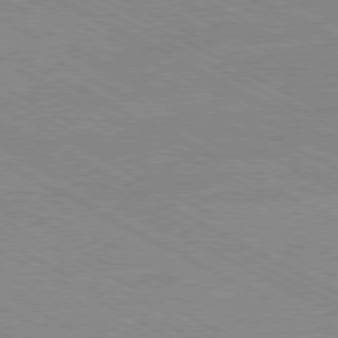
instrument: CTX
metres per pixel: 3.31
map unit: Hpe
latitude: -81.1053
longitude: 17.2754
